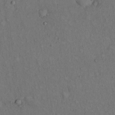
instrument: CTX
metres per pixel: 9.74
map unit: eHh
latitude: 15.8584
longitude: -61.9528
